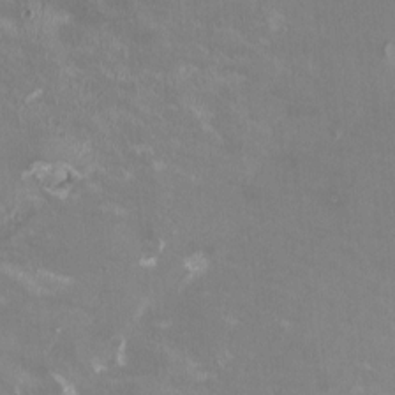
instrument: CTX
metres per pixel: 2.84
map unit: HNhu
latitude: -0.2362
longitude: -3.4048
